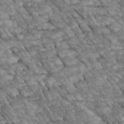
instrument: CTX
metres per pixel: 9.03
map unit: Htu
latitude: 1.9717
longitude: 144.3873
